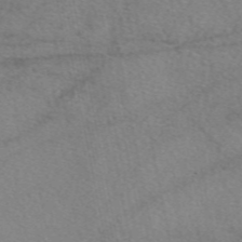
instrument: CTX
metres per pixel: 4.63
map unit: eAb
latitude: 48.9514
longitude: 111.4643
